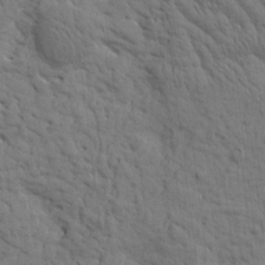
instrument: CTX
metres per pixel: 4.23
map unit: Htu
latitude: -1.2187
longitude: 179.8422
